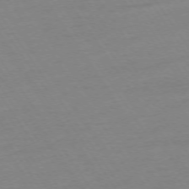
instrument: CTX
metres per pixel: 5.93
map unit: Ap
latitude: -74.2929
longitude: -81.2915
